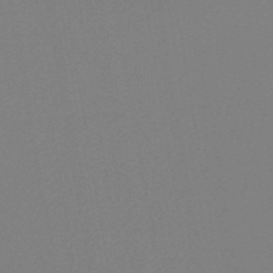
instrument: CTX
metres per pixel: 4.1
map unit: lHb
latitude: -45.9745
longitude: 74.4440
